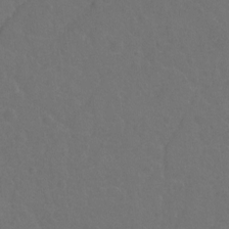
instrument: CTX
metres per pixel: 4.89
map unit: Hto
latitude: -2.7085
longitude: -34.9135
